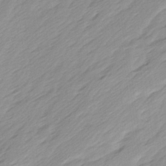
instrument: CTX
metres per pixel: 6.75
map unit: Ave
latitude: 15.6694
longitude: -136.3468
